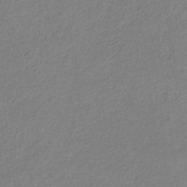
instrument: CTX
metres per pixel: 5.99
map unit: eHb
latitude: -30.9352
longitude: 66.9919
